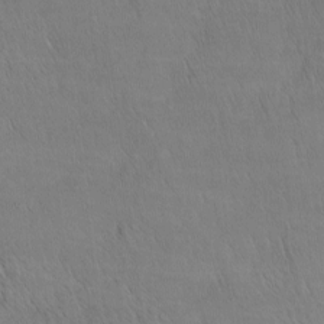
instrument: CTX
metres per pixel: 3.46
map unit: lAa
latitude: -4.1605
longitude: -121.4805
